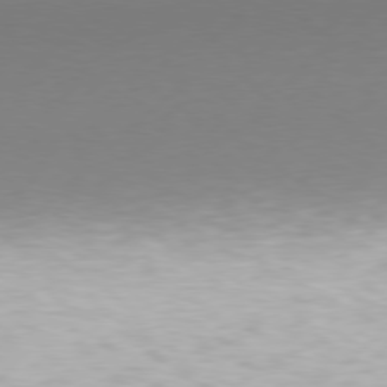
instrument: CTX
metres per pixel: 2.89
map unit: Hpe
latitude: 77.4048
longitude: -131.3293
